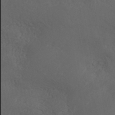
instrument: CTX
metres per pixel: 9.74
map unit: ANa
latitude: 40.9891
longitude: 54.0094
